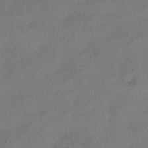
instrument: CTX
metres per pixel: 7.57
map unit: HNhu
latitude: -41.5210
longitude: 103.2187
